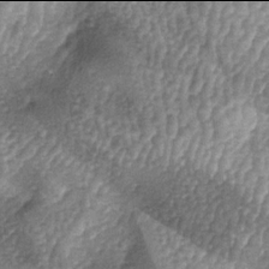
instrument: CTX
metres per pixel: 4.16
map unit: lAa
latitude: -6.0094
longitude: -128.3278
